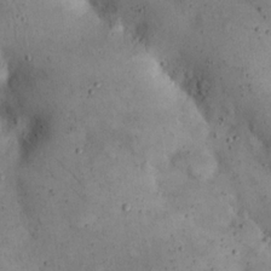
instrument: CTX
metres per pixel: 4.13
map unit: eHh
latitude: 20.3090
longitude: -61.2726
